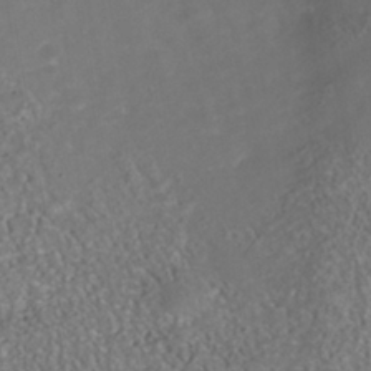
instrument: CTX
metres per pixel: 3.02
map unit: Nhu
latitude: -40.6896
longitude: -85.4238
